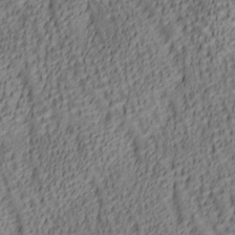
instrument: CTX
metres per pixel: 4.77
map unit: lAa
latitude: 5.8961
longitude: -116.8758
